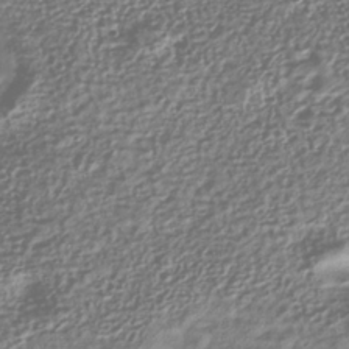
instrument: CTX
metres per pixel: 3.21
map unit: HNhu
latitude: -39.8800
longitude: 101.8611
